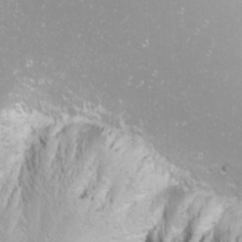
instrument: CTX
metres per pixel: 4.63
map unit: Nhu
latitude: -8.4251
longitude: -71.0458
